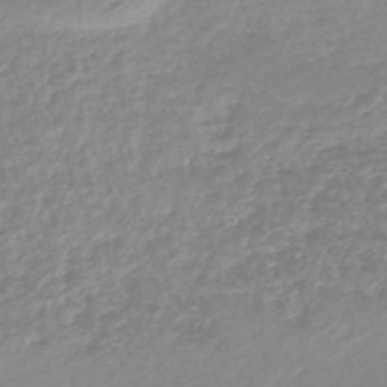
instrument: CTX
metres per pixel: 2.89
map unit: lHb
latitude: -45.3888
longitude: 65.2943
